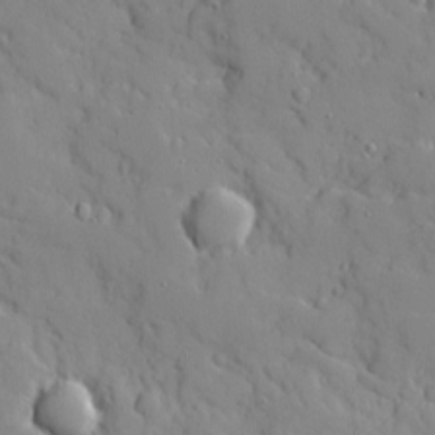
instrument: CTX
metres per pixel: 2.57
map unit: Ave
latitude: 10.7435
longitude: -101.4049
